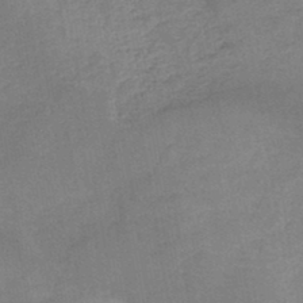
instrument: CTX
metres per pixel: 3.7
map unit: HNb
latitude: -44.7652
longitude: -38.1011
